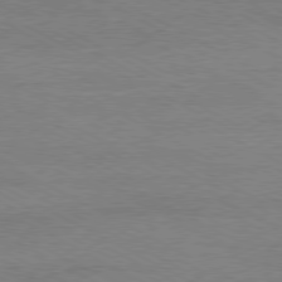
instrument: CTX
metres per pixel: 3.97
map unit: Ap
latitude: -80.5763
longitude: -85.9339
